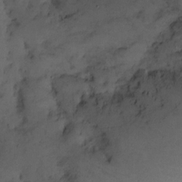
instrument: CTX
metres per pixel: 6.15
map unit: Nhe
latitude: -1.3321
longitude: -58.1578
